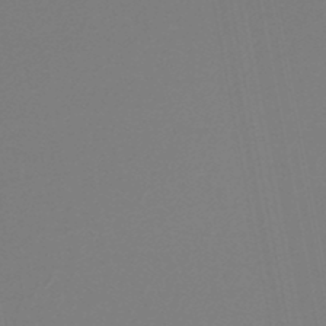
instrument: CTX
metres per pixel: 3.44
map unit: lHb
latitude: -47.2754
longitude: 74.1984
